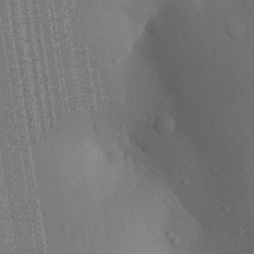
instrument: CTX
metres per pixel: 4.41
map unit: Aa
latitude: 27.7072
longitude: -147.3482
